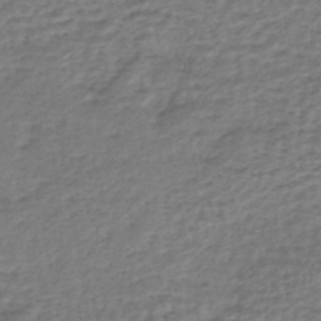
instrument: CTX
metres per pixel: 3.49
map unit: HNhu
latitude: -45.3321
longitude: 102.4251
